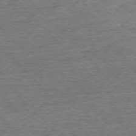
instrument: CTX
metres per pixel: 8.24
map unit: Ap
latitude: -76.3873
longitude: -96.8380
